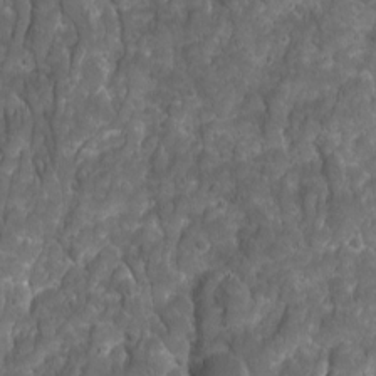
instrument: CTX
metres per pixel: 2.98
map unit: Ave
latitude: 16.2712
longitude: -133.0458
